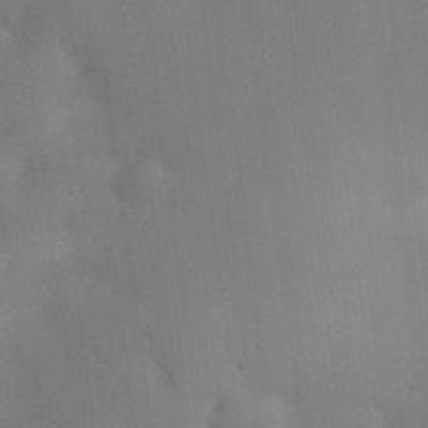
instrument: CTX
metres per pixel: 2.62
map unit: eHh
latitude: 25.8961
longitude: -69.1592
